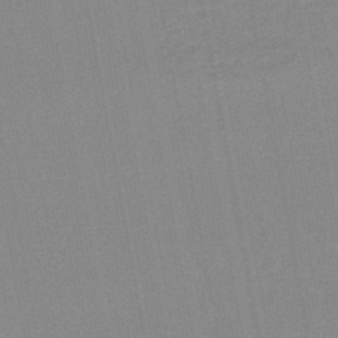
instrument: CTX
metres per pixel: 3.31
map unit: lHb
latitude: -45.6911
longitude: 78.5573
